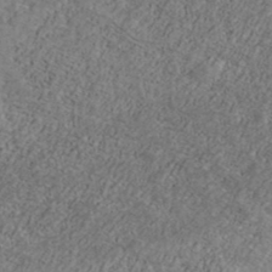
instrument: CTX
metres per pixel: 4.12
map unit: Ave
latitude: 40.0255
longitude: -110.4790
